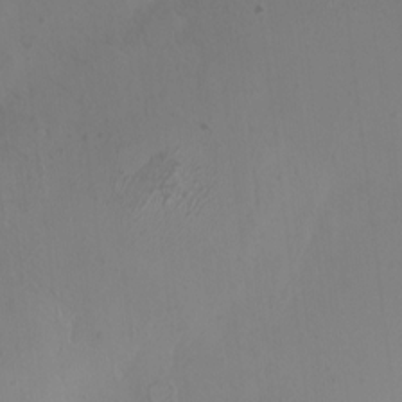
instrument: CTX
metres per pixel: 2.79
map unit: HNhu
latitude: 8.1767
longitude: -1.5560
